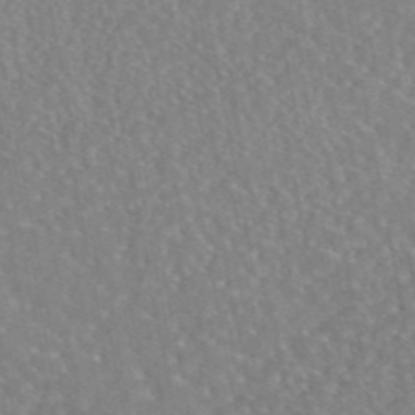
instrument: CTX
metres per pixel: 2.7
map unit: eAb
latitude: 45.1781
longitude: 107.8989
